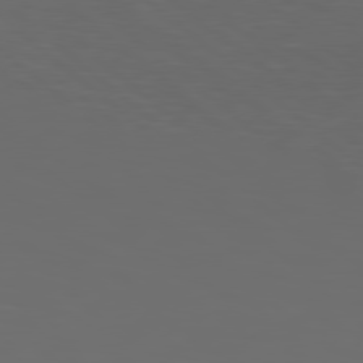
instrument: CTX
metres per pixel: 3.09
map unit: lApd
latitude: 78.4601
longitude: -176.9891
